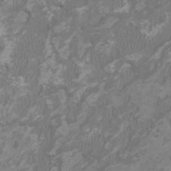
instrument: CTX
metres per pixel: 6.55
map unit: HNhu
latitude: 1.5371
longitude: -1.6127
